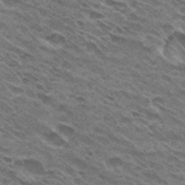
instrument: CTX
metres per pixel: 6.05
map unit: Hto
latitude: 30.9325
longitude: -45.1592
